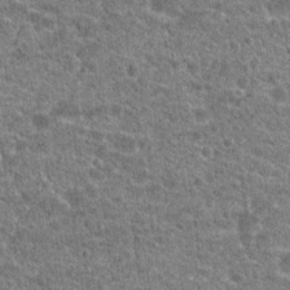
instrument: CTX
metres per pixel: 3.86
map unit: Hto
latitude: 20.5735
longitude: -42.7813
